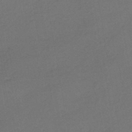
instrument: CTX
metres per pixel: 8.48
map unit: HNhu
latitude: -41.7477
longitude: 92.5952
